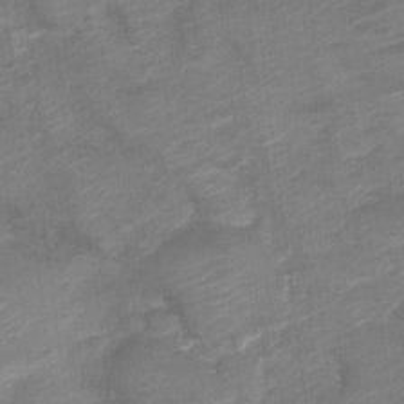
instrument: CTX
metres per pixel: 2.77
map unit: Nve
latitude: -18.4251
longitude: 106.8975
